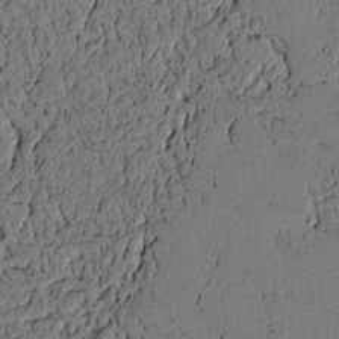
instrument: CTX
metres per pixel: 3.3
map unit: lAvf
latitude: 4.5168
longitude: 168.9163
